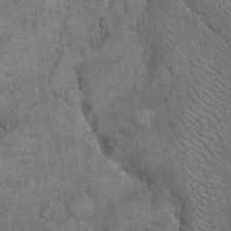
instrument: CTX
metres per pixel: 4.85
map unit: eHh
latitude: 18.0255
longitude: -63.2348
